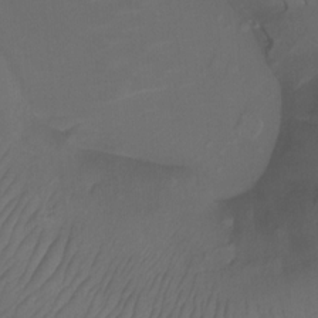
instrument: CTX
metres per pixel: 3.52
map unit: Htu
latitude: -12.8408
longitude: -46.9703
